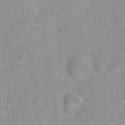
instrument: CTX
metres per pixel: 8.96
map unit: Hto
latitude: 20.7058
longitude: -53.7450
